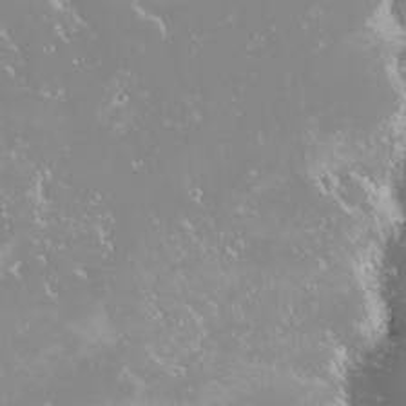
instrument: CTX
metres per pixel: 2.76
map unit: HNhu
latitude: -1.5966
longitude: 11.2754
